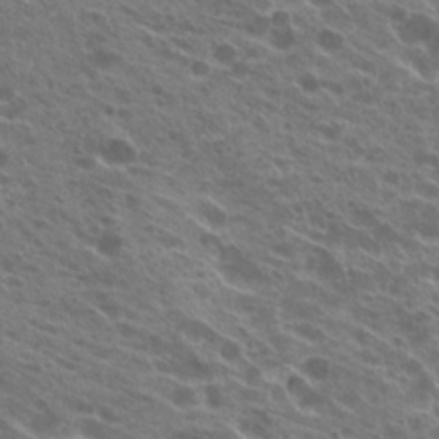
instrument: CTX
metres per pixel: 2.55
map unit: Hto
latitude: 24.1199
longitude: -40.2522
